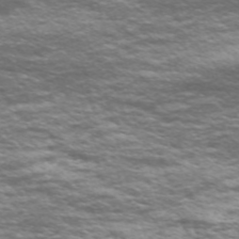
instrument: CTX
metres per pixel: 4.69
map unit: Nve
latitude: -59.1242
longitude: 56.9730
